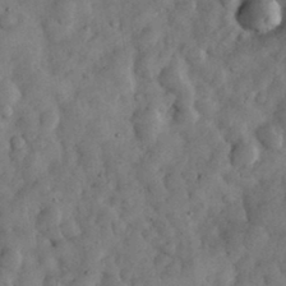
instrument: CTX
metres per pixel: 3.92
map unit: eHh
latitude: 33.0647
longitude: -69.2915
